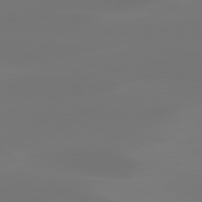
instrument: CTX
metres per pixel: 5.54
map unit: Hpe
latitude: 78.3845
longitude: -129.3104
